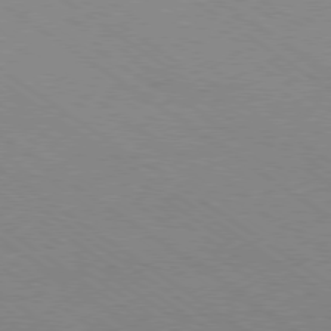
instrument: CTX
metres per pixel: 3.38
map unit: Ap
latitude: -79.8422
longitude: -66.7813
